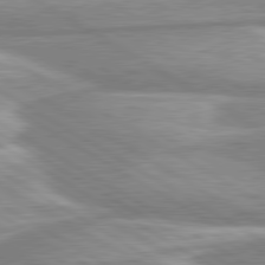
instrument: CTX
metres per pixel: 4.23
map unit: lApd
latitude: 80.4979
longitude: -172.3278
